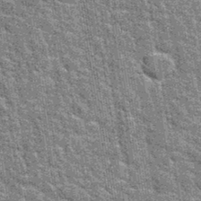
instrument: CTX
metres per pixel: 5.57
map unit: Hto
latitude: 35.3103
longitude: -52.1011
